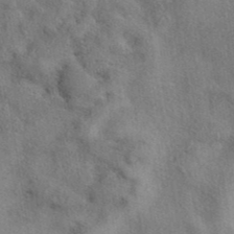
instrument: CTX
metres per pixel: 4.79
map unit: eAb
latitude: 39.4993
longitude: 112.5385
